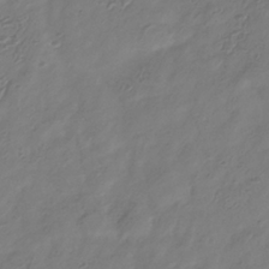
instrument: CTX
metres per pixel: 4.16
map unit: Hve
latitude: -35.0675
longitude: 89.1053
